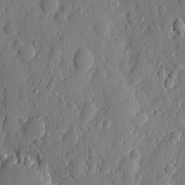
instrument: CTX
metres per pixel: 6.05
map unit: eHh
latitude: 7.0647
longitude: -73.4427
